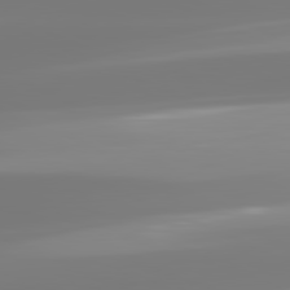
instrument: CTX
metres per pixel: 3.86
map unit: lApd
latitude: 81.7639
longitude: -149.4049
